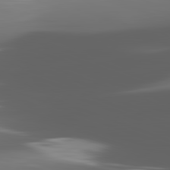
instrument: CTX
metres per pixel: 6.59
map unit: lApd
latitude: 82.1766
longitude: -148.9325
